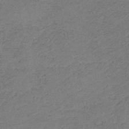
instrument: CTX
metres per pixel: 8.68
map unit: HNb
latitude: -33.8801
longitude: 62.4629
